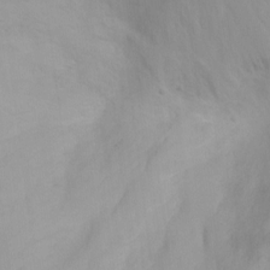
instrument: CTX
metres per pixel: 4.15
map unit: Ht
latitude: -0.5196
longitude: -18.5545
